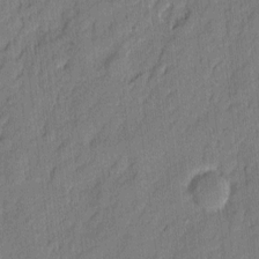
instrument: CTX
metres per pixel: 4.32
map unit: eHh
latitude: 6.5168
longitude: -75.5371
